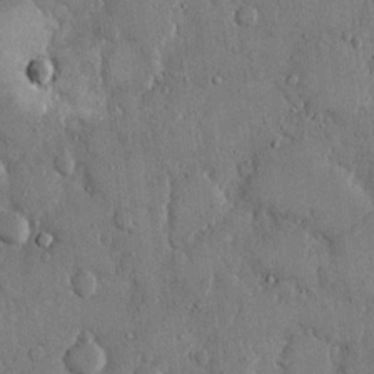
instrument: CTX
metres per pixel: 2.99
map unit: eHh
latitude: 14.5546
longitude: -68.3278
